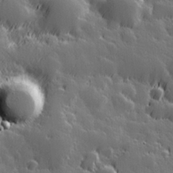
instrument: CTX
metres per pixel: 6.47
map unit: Hve
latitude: 27.4804
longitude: 144.6141
